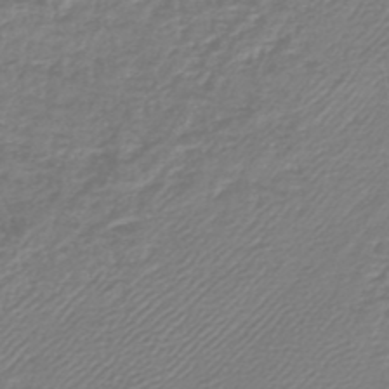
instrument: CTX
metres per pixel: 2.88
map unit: lHb
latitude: -45.5021
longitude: 71.4266
